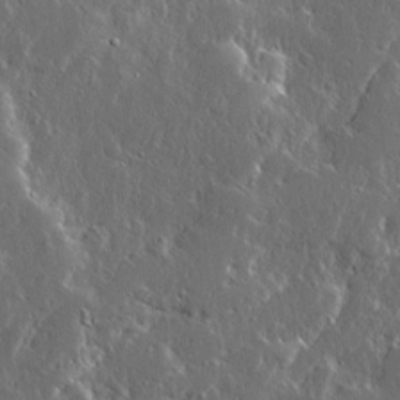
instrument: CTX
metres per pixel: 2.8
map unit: Ave
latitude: 14.9703
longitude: -138.2522
